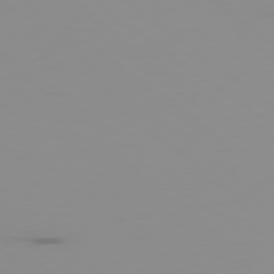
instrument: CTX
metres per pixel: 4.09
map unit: Ap
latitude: -79.3887
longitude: -70.4601
